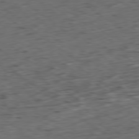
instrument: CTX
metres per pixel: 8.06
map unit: Ap
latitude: -79.2187
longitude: -58.9325
